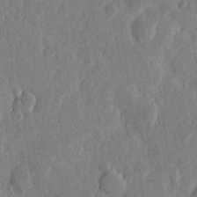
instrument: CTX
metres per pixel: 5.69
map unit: eHh
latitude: 5.6505
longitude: -71.9906
